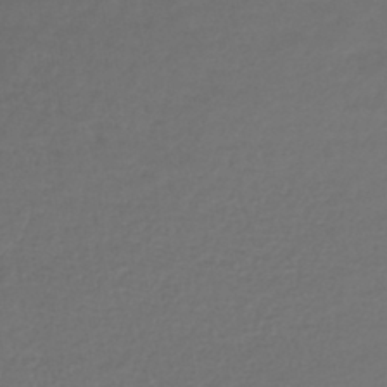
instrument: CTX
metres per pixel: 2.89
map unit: lHb
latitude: -41.9367
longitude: 72.3117
